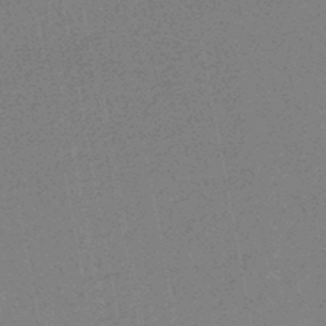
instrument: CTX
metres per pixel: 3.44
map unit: HNhu
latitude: -46.7841
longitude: 99.7855
